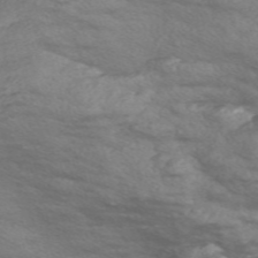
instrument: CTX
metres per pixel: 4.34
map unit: Nve
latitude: -57.8989
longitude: 54.2740
